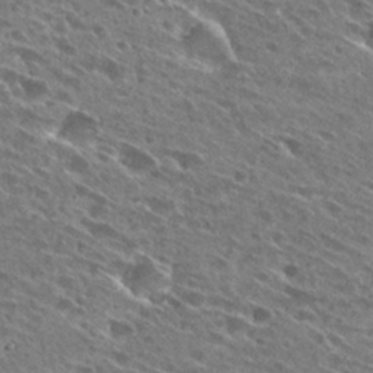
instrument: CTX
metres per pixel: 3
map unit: Hto
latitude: 27.3293
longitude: -44.1011
